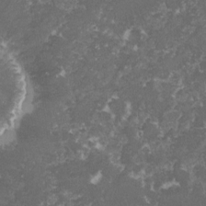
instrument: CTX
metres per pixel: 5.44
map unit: lHvf
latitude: -15.7667
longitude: -99.3292
